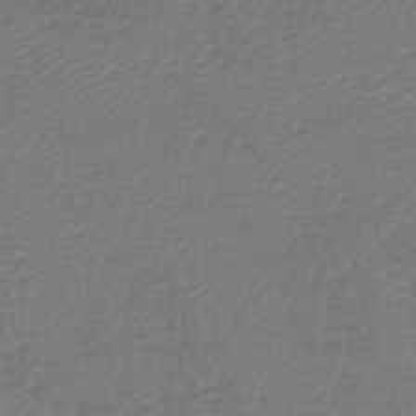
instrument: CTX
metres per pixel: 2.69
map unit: lHb
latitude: -45.8611
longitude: 60.5952
